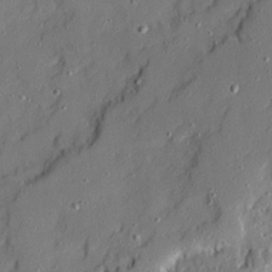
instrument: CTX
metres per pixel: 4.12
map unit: Ave
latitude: 20.7624
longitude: -129.2159
